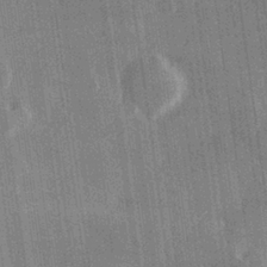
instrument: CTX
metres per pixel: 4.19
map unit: Hve
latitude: 27.8583
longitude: 147.5777
